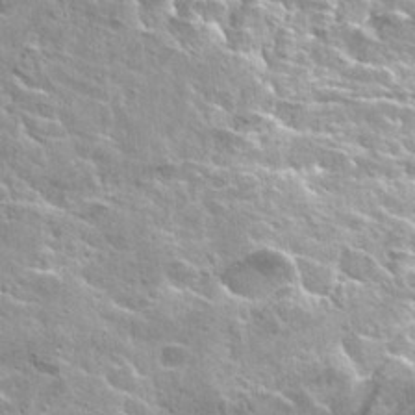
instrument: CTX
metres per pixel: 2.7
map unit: Hto
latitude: 28.0822
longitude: -40.5356
